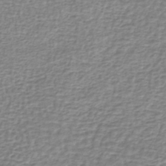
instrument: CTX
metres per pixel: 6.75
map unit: lHb
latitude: -42.4251
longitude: 70.8219
